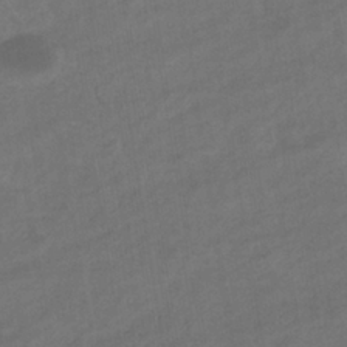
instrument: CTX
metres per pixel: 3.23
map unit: eHb
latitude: -36.5195
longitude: 79.4265
